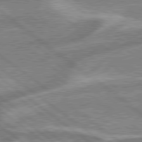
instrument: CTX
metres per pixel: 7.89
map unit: lApd
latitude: 79.2915
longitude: -170.4412
